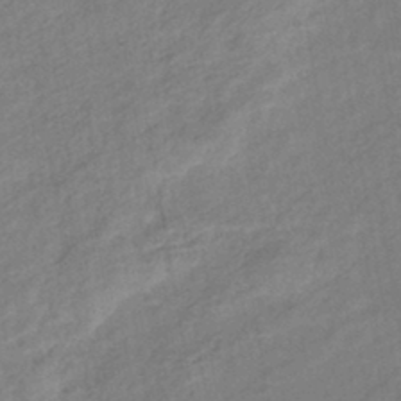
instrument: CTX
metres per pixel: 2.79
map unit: eHb
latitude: -42.7652
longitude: 83.3132
